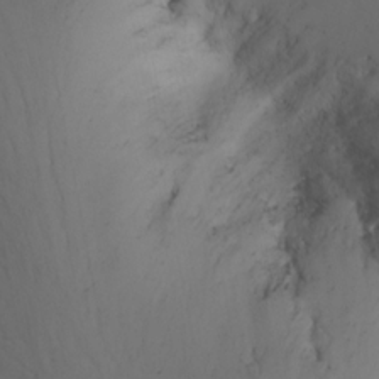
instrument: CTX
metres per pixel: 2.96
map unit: Htu
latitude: -6.4251
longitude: -68.9324
